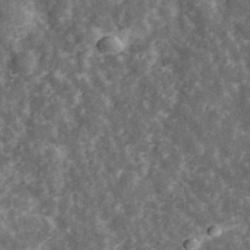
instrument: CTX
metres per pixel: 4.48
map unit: eHh
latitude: 34.6868
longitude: -79.1970
